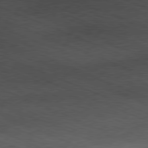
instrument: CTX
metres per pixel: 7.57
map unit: Ap
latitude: -81.5588
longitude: -82.6301
